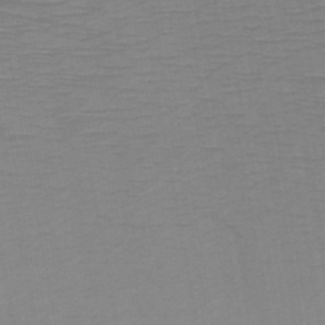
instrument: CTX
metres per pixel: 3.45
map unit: HNb
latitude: -48.4818
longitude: -44.9891
